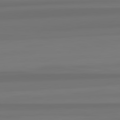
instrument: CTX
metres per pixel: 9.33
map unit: lApd
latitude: 82.4601
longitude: -174.0255
